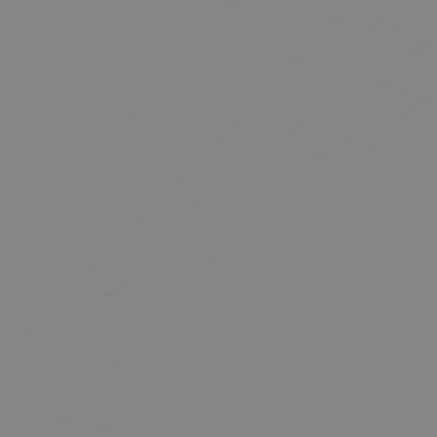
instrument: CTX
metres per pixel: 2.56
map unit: Hpe
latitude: 77.3859
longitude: -139.6316
